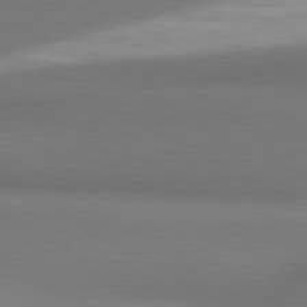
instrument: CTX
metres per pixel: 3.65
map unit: lApd
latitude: 81.1592
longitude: 155.7856
